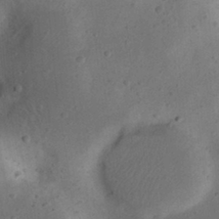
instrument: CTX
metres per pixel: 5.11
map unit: eHh
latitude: 23.0647
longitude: -69.9717
